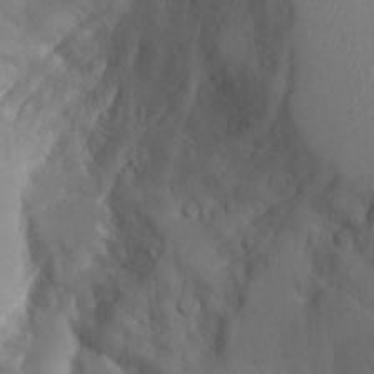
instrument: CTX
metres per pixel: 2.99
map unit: Aa
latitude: 26.6869
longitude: -132.5168
